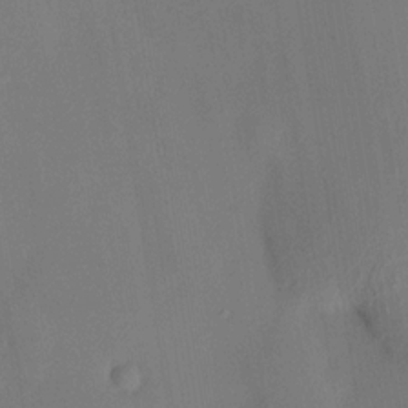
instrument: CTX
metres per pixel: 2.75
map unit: HNhu
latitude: 13.5749
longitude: 12.2929
